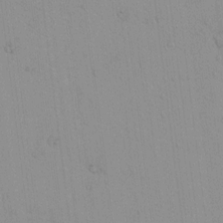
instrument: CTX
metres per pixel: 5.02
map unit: lAvf
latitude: 8.4412
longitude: 167.5588
